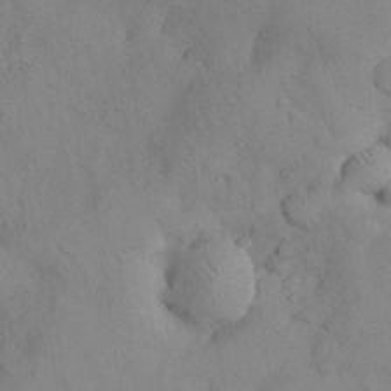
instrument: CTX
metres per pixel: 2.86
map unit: Nhu
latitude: 28.1955
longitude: -70.5735
